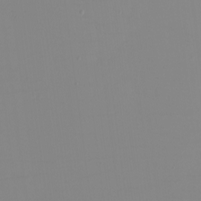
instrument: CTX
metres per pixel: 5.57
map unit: eHh
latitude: -5.6722
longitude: -82.9324
